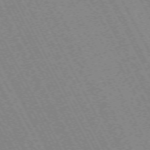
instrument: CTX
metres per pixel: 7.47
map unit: Hpe
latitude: -71.3321
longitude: 9.7855
